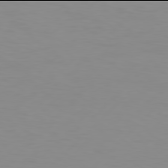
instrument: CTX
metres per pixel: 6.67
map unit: Hpe
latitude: 77.9906
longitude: -123.1592
